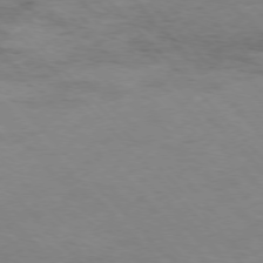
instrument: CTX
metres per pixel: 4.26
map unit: Hpe
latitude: -77.1998
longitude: 12.0094
